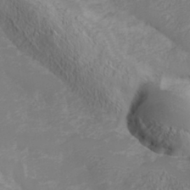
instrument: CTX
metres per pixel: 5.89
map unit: Hve
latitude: 32.9136
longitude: 148.9353
